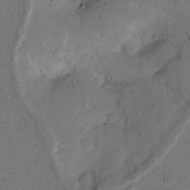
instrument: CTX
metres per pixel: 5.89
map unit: lAvf
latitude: 9.1970
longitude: 166.7841
